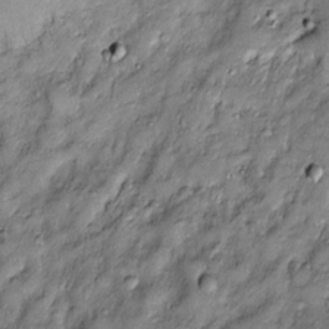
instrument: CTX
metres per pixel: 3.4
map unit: Htu
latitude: -6.2739
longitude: 159.8611
